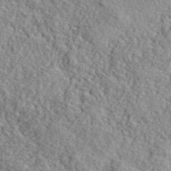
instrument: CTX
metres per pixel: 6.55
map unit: ANa
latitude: 41.0458
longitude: -86.3089
